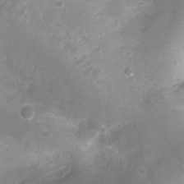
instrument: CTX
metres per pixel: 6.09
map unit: Ht
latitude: -8.0094
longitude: -21.6505
